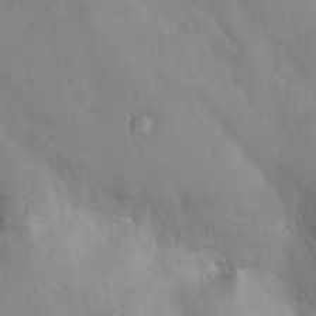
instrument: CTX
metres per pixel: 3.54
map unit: Nhu
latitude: 10.8758
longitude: -26.1956
